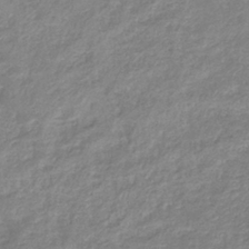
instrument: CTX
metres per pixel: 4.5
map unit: eHb
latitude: -36.7463
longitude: 75.1432
